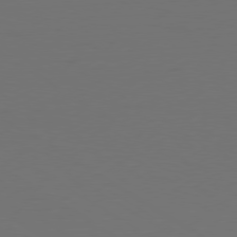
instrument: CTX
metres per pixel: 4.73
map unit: Ap
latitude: -79.6721
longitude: -64.4790
